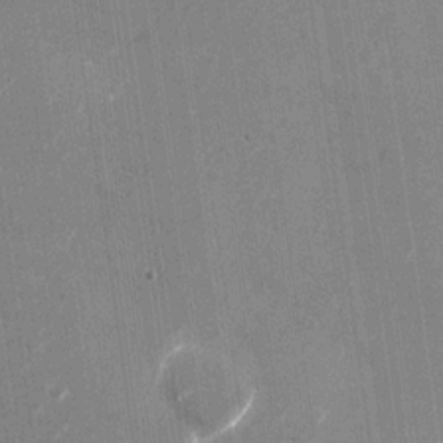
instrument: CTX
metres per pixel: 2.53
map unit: Nhu
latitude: -28.3117
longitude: -74.7246
